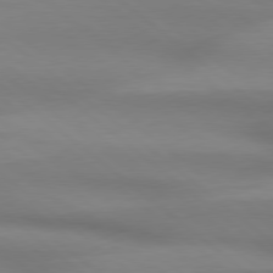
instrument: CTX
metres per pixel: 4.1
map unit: Hpe
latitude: 78.8380
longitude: -132.9514
